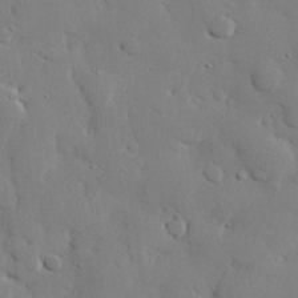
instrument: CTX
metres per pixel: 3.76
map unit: eHh
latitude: 27.8583
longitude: -81.5182
